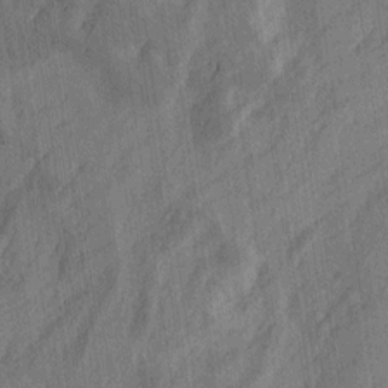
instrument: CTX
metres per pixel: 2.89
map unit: Htu
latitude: -4.7274
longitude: -177.6505
